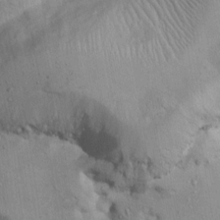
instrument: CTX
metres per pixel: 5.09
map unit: Htu
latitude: 2.8191
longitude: 142.4817
